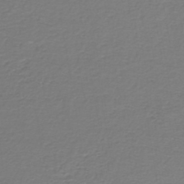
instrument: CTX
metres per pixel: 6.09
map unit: lHb
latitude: -42.6329
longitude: 57.0675
